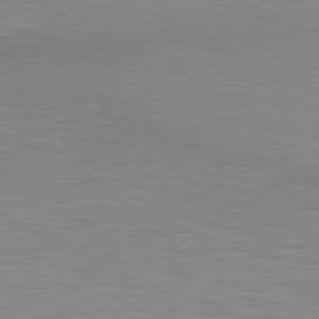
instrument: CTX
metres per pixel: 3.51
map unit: lApd
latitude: 80.4979
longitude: 131.7666
